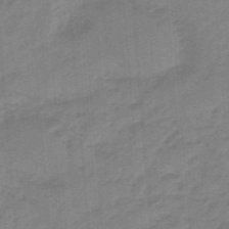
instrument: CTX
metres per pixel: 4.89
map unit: eHb
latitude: -46.4062
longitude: 83.4832
